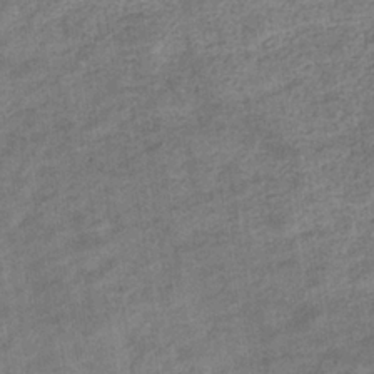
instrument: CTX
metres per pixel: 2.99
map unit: eHb
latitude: -35.3132
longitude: 77.9178
